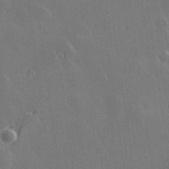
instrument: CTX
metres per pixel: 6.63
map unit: Hve
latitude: 28.1767
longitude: 145.7478
